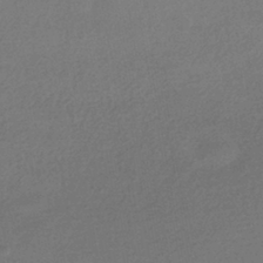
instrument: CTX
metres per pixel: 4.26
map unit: HNhu
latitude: -42.6329
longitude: 95.5588
